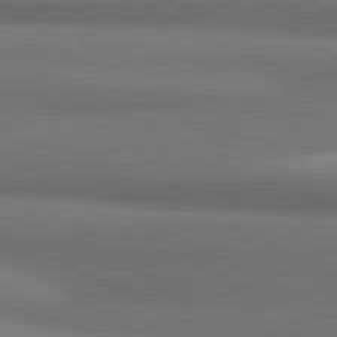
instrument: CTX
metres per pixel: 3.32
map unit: lApd
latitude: 81.4426
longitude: 173.8611
